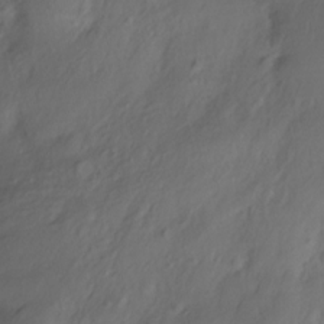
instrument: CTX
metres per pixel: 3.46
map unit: Nhe
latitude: -28.9731
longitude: -109.8205
